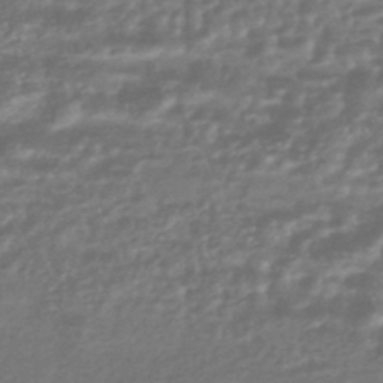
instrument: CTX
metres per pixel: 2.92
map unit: HNhu
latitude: -44.2173
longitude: 93.3888
